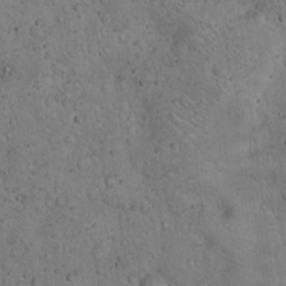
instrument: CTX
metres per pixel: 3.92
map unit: Hto
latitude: 13.6694
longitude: -55.7261
